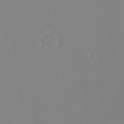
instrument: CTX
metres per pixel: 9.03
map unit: eHh
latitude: -6.2739
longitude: -82.7435
